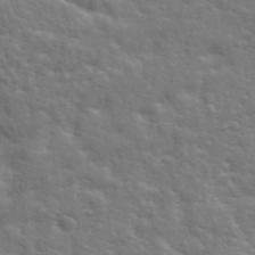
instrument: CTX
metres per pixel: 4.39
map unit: eHh
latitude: 35.4237
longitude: -80.6490
